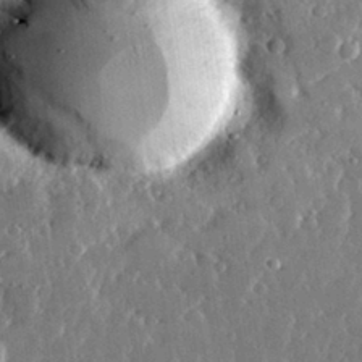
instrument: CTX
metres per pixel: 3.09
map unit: lHvf
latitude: 31.5749
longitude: -91.3482
